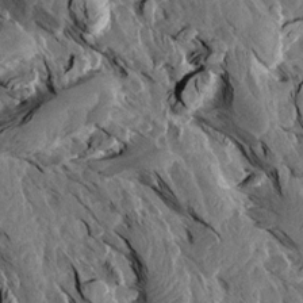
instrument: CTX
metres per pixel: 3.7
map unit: Aa
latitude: 13.8961
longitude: -140.2900
